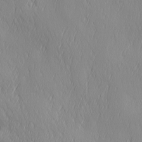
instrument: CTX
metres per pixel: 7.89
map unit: Ave
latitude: 2.6868
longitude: -113.2537
